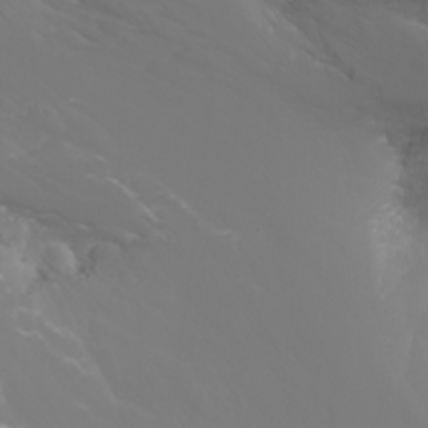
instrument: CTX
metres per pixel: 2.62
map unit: Nhu
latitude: -5.0486
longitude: -74.1767
